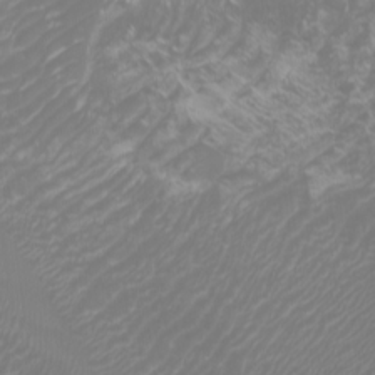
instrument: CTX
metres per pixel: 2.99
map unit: Htu
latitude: -5.9556
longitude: -74.4790
